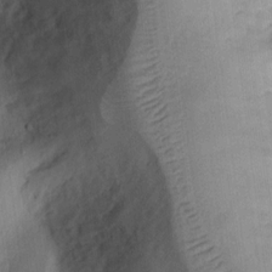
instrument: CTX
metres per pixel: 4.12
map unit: Ht
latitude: 11.8017
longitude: -75.1214
